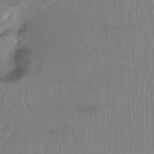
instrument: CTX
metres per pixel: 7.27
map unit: Hto
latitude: -8.0472
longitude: -47.0648
